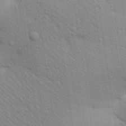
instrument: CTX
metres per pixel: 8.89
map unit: Aa
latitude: 32.0633
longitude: -146.3468
